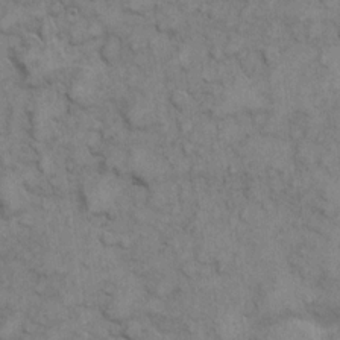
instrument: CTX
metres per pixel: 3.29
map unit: eHh
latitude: 6.6301
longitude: -64.7435
